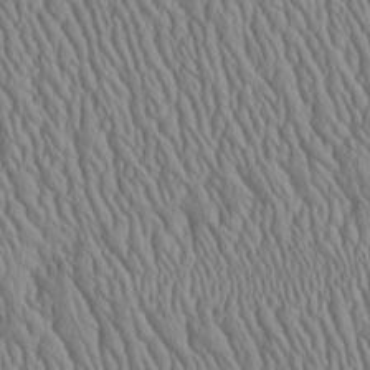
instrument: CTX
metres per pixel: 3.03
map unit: Aa
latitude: 25.1592
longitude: -135.7827
